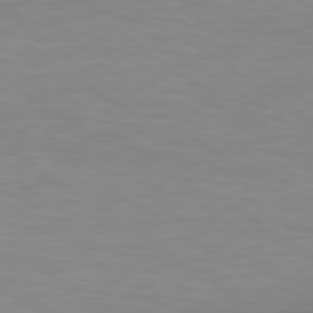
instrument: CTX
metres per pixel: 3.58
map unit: lApd
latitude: 80.0822
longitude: 121.3887
